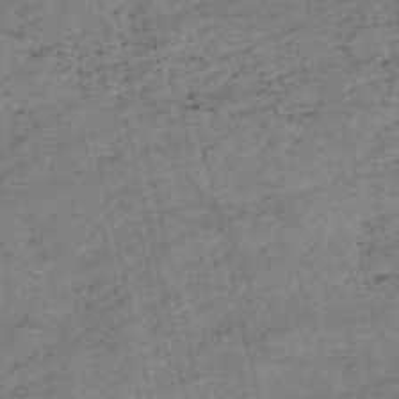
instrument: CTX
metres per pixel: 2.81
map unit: HNb
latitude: -54.8219
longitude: -42.3089
